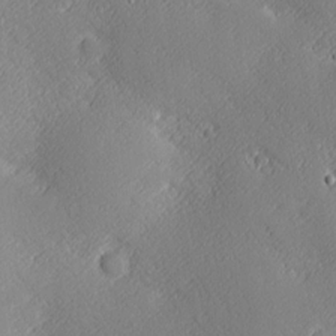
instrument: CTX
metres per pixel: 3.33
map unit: Nhu
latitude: 2.3845
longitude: -74.9136
